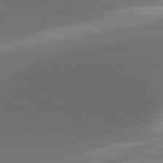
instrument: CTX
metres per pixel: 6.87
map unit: lApd
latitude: 81.4615
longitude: 134.0283
